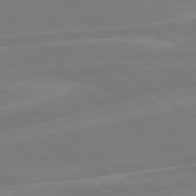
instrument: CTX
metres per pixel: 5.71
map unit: Hpe
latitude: 79.2726
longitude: -125.0647
